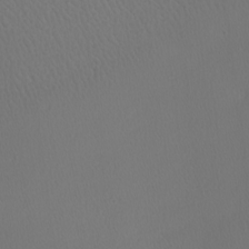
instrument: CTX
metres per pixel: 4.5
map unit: Nhu
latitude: -7.5588
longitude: -95.2537
